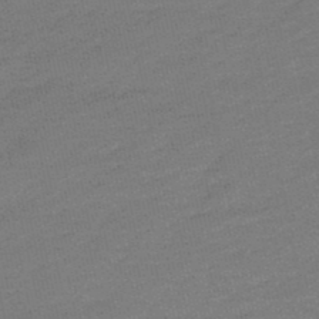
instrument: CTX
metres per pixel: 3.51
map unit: lHb
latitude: -48.9920
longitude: 82.8786
